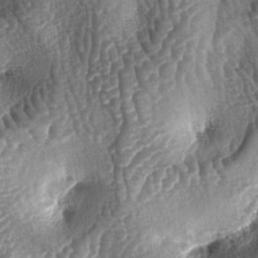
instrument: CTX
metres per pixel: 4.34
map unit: lAa
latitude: -5.2754
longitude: -127.8017
